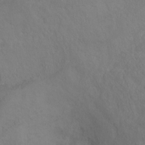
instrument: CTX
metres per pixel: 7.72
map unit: Ht
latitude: -0.5196
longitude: -32.4790
